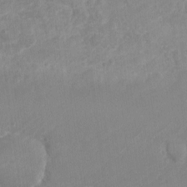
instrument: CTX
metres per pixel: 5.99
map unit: Nve
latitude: -18.8408
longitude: 106.3684
